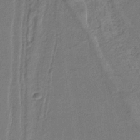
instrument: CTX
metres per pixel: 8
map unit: lHb
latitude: -37.5399
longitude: 56.9541
